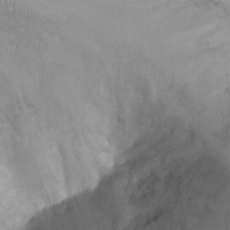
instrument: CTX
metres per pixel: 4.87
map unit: Ht
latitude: 3.8394
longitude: -28.4034
